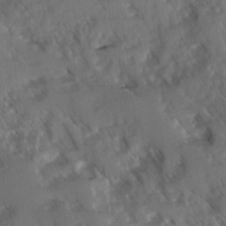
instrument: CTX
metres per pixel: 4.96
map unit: Ave
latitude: -0.9731
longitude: -111.4049
